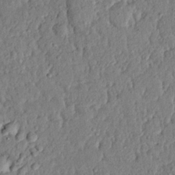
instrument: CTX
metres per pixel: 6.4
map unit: eHh
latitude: 25.0836
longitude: -78.8191
